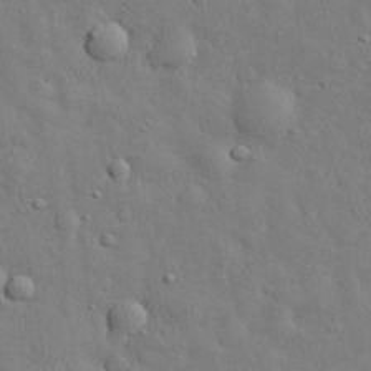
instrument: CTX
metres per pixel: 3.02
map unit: eHh
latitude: 29.3859
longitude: -75.8961
